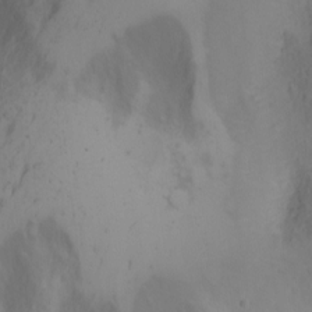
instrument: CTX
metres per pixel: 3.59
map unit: Nhu
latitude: -4.7841
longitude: -86.9514
